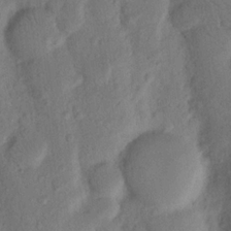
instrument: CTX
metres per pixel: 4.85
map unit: Nhu
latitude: 18.0255
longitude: -76.7057
